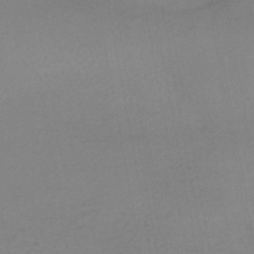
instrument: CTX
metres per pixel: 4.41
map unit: HNhu
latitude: -45.6344
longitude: 94.1605
